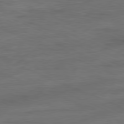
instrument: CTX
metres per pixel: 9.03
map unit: Ap
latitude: -81.4833
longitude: -81.3293
